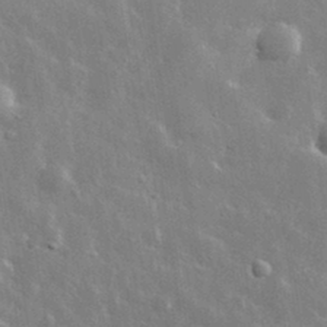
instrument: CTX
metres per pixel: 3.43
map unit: lHvf
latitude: 33.0270
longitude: -90.4790
